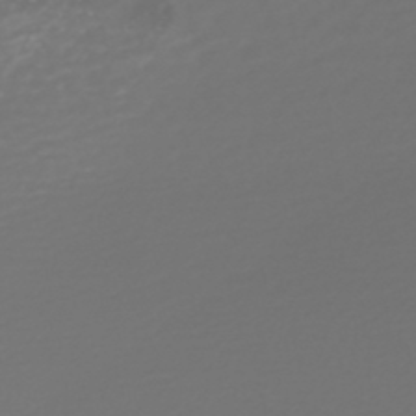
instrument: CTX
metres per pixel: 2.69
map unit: HNhu
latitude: -47.2376
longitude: 97.4266
